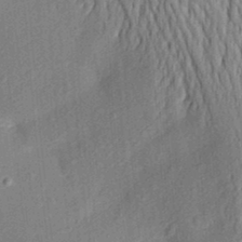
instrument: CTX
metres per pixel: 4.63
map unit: Aa
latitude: 23.2537
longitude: -150.5734
